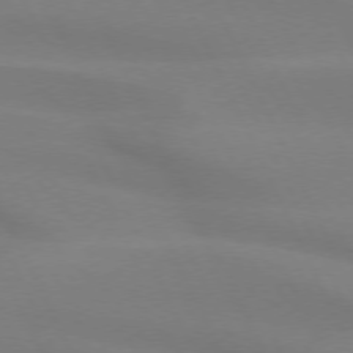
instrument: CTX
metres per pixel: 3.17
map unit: lApd
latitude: 73.3671
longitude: -48.4223
